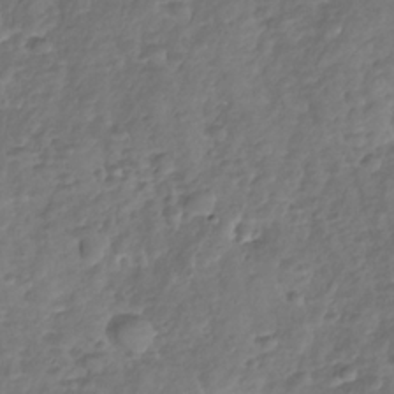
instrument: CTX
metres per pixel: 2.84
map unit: Nhu
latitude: -30.9541
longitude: -61.6505
